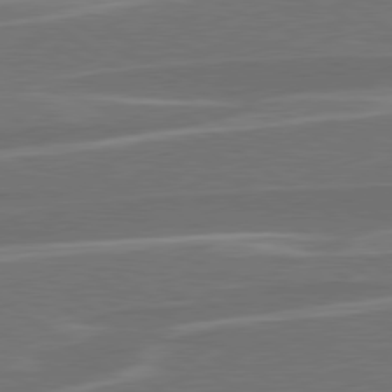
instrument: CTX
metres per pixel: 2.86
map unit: lApd
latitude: 79.3671
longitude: -94.1200
